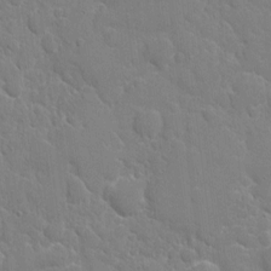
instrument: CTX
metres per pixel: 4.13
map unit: eHh
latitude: 4.6113
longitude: -67.1592
